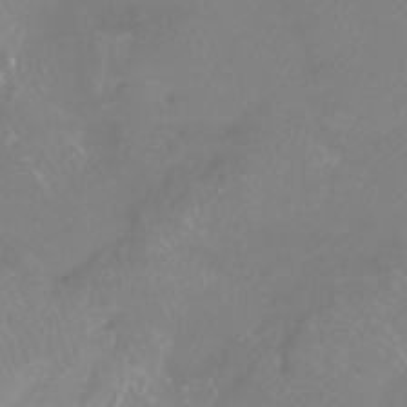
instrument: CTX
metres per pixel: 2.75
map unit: Htu
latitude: -12.9731
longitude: -47.2159
